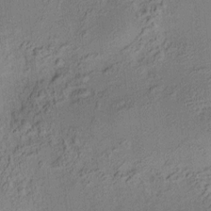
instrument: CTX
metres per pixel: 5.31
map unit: HNhu
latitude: 7.1025
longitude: 15.4266
